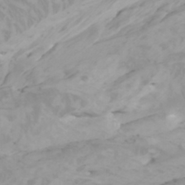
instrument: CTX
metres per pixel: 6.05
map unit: Htu
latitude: -6.8219
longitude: -70.7246
